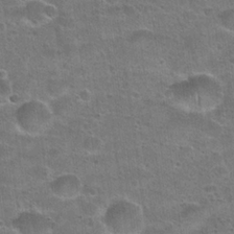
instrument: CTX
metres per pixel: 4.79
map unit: Hto
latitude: 23.4426
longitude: -49.2348
